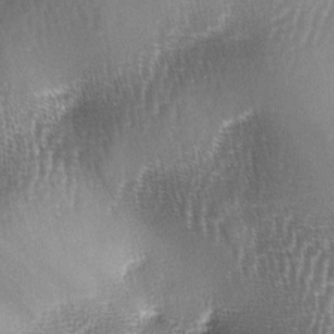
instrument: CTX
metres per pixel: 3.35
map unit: lAa
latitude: -5.9745
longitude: -127.3293
